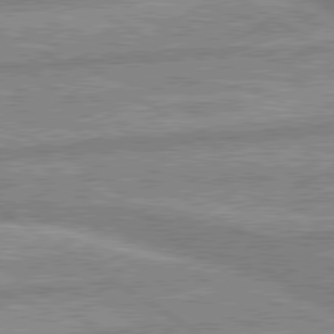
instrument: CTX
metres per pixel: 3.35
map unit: lApd
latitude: 80.1011
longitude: -169.5560
